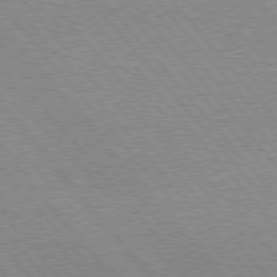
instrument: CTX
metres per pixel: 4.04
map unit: lApd
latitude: 76.4601
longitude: -85.7450
